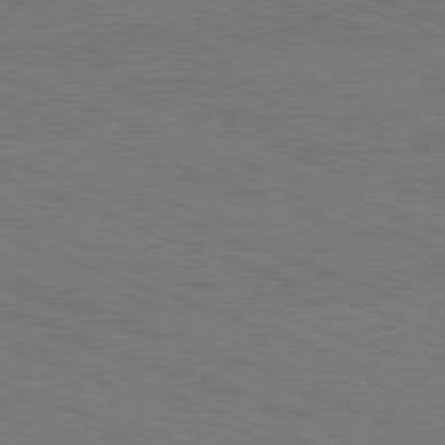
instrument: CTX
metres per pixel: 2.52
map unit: Ap
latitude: -81.1242
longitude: -74.1389
